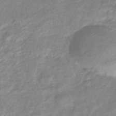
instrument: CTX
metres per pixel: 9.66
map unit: eHb
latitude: -40.1606
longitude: 81.5021
